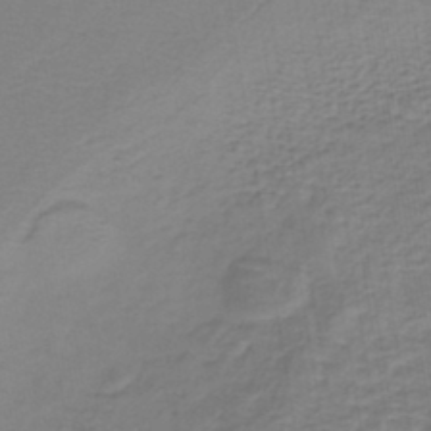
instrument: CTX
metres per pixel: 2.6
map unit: lHb
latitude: -42.5384
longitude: 71.1053
